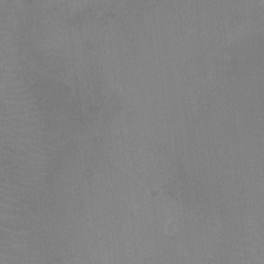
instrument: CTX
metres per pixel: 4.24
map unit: Ht
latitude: -3.9367
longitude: -17.1970
